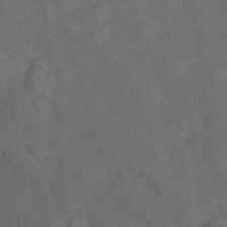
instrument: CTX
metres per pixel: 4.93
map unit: Ht
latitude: 5.1403
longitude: -37.1592
